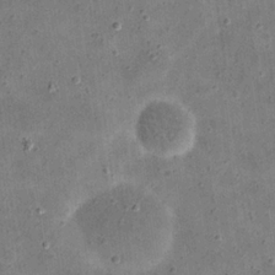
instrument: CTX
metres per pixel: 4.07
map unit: eHh
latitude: 21.3671
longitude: -66.1955
